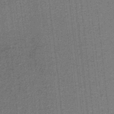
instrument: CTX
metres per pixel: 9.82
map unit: lHb
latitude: -37.9178
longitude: 57.7666
